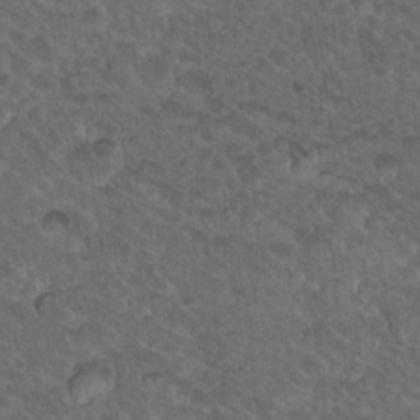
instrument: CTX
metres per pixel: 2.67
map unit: Hto
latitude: 19.3481
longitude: -32.5924
